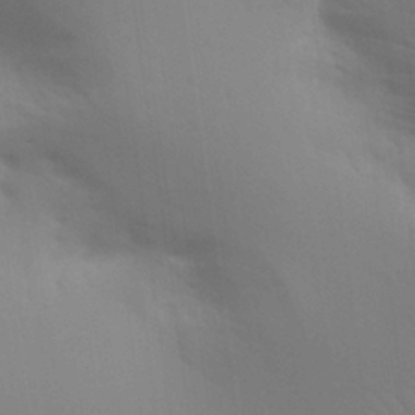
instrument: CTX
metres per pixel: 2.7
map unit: Aa
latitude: 29.4804
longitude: -144.6679
